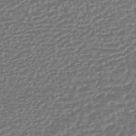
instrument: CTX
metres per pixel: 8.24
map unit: ANa
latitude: -45.1998
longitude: 106.6897
